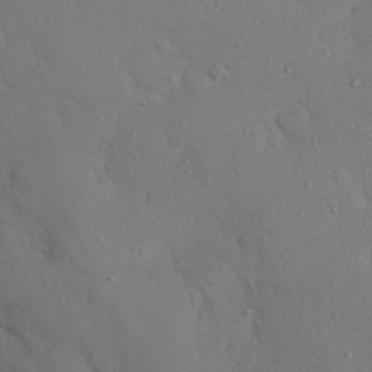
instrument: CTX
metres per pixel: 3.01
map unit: Nhu
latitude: 12.6491
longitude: -27.0270
